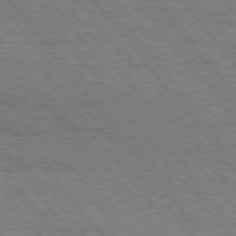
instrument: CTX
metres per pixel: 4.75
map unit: Hpe
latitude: 75.2915
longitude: -153.3482
